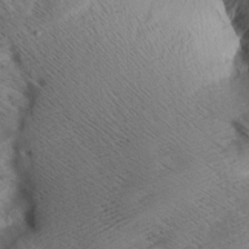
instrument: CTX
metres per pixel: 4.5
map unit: Aa
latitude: 7.7450
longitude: -140.4034
